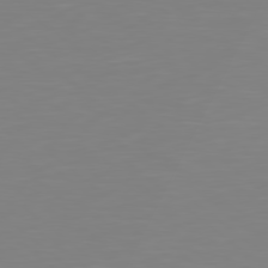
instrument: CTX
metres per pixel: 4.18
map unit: Hpe
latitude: 78.8569
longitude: -141.1970
